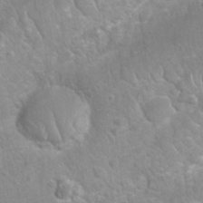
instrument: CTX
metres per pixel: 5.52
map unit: Nhu
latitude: 26.8947
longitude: -62.4790
